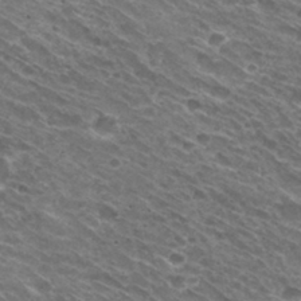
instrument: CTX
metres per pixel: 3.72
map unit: Hto
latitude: 30.8380
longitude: -43.6694
